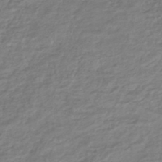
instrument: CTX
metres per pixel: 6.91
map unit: HNhu
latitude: -45.2565
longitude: 98.1984
